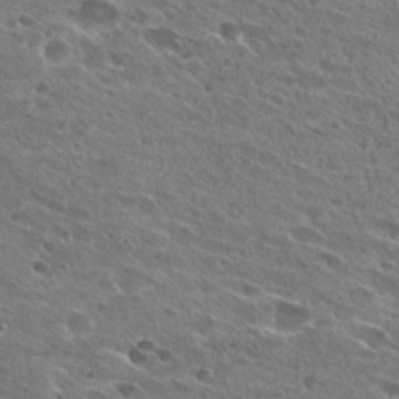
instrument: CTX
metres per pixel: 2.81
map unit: Hto
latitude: 27.5749
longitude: -44.1766
